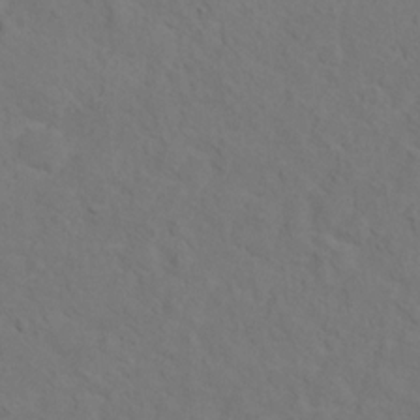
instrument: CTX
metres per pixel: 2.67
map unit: Hto
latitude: 12.4601
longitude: -37.2348
